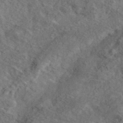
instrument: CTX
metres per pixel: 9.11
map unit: eHh
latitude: 36.8569
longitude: -80.1011
